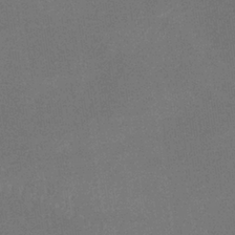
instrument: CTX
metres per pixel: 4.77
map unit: lHb
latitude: -35.1431
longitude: 68.2739
